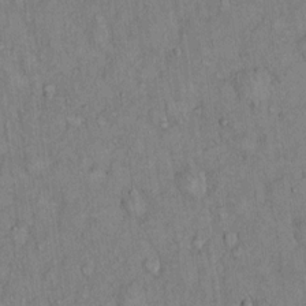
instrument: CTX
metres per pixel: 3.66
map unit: Hto
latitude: 14.1011
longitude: -58.6868
